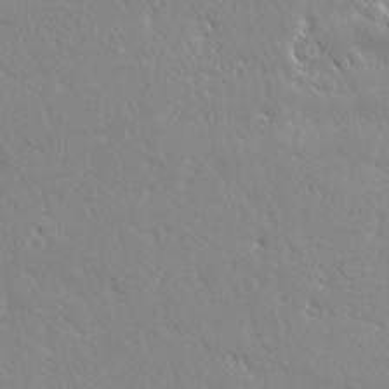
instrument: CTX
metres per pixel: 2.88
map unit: Ave
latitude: 20.8380
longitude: -137.1026
